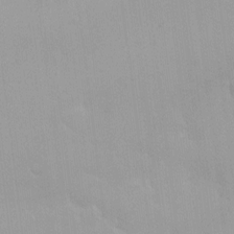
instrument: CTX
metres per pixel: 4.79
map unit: HNhu
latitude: 5.9906
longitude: 8.6329
